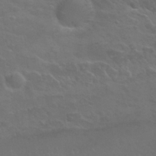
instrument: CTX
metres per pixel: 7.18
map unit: Nhu
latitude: 29.8772
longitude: -50.6868
